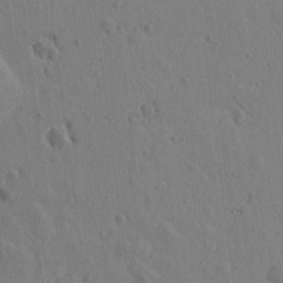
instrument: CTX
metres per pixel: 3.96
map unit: Htu
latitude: -0.0283
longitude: -175.8961
